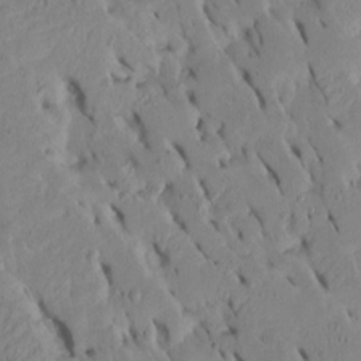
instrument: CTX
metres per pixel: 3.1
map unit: Htu
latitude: -7.7855
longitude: 145.2376
